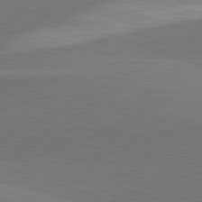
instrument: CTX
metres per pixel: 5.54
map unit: lApd
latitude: 82.3089
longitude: 148.3496
